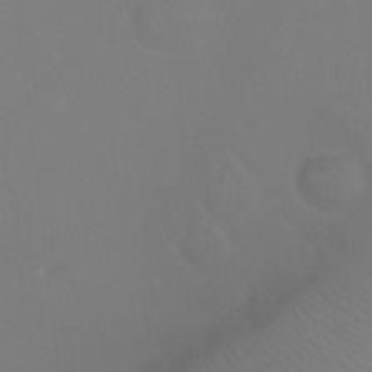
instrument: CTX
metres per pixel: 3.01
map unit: Ht
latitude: -7.4643
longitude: -19.9717
